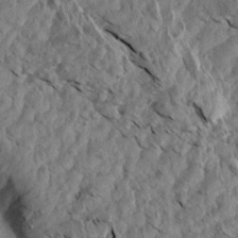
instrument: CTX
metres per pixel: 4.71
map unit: Aa
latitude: 14.8191
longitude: -142.2901
